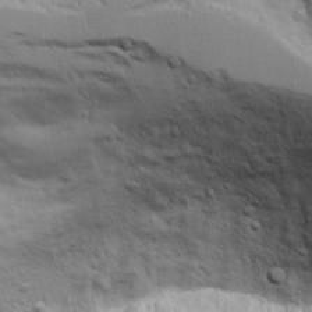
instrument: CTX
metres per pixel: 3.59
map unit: Aa
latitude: 19.1403
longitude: -125.6693
